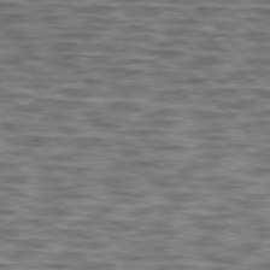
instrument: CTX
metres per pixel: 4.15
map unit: lApd
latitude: 76.4979
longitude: -70.4601
